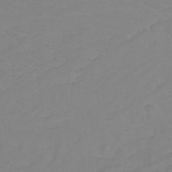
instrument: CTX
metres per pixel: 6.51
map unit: lHb
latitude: -30.9164
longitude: 64.7652
